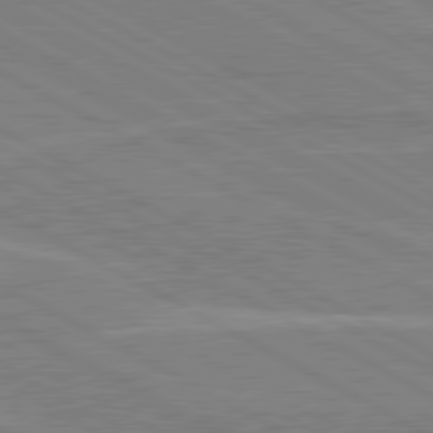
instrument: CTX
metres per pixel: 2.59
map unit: lApd
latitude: 80.4790
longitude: 121.3887
